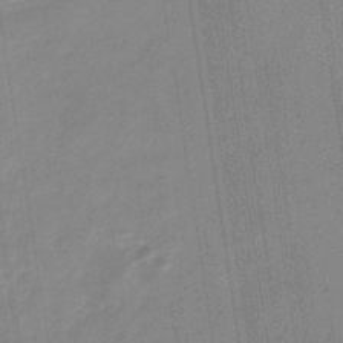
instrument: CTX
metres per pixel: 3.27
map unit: eHb
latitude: -35.4265
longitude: 73.6911
